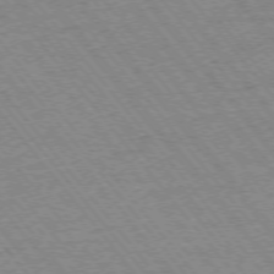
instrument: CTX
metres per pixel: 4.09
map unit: Ap
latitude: -75.4455
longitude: -87.1025
